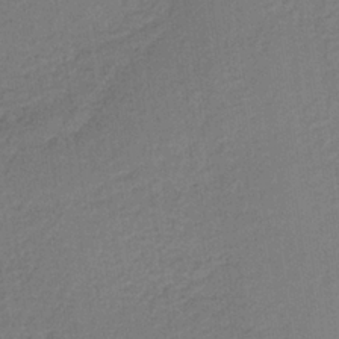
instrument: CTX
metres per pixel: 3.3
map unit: lHb
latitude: -35.0486
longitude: 63.4832
